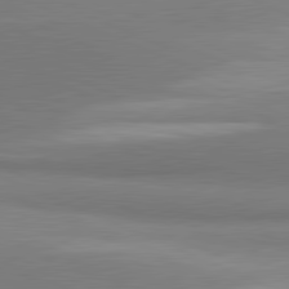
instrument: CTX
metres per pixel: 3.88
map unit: lApd
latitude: 81.6505
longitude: 160.7841
